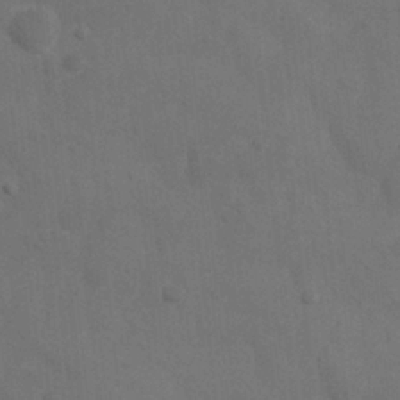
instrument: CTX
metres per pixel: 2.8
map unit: Nhu
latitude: 6.9892
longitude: -24.1388
